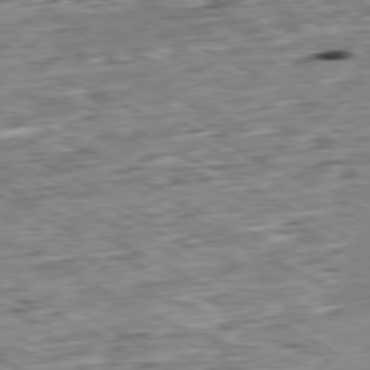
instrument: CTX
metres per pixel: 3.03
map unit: Ap
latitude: -80.6519
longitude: -87.3104
